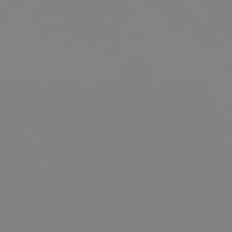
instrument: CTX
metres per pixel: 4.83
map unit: Hpe
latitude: 77.3292
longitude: -161.4426
